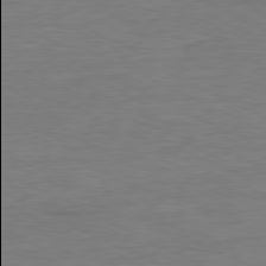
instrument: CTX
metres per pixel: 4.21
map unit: Ap
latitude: -80.4818
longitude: -81.9906
